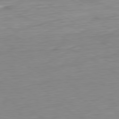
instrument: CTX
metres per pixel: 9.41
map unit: Ap
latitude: -81.3132
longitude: -67.9906
